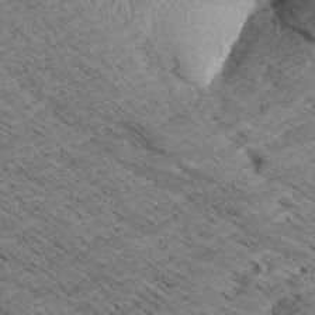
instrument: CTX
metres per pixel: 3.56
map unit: Aa
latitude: 8.3656
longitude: -138.9325
